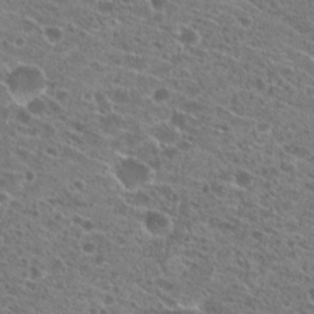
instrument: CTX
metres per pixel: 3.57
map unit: Hto
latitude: 21.7072
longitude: -41.6882
